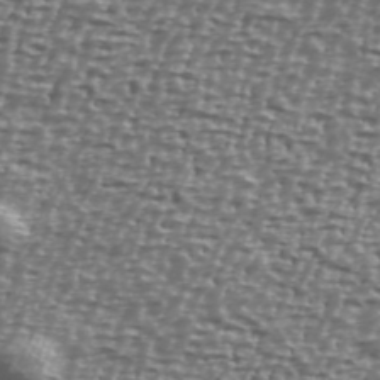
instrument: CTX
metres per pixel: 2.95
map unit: Ave
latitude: 40.4789
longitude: -112.1200
